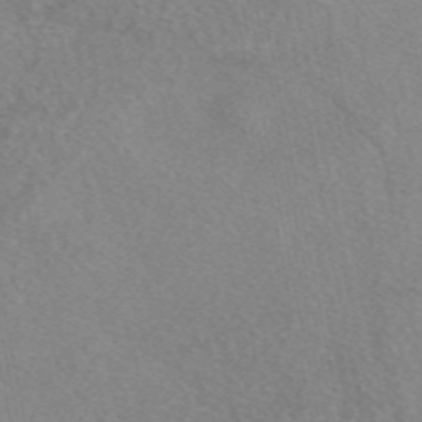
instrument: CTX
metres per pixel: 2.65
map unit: eAb
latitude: 48.6113
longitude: 111.5210
